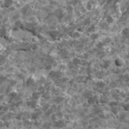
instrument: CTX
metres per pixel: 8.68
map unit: Ave
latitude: 18.1011
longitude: -134.7435
